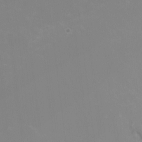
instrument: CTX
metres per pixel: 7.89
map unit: HNhu
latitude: -2.5195
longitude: -6.6868
